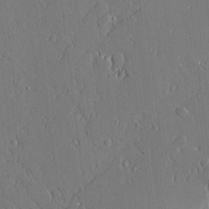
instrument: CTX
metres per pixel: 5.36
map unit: Aa
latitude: 10.1956
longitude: -129.7449
